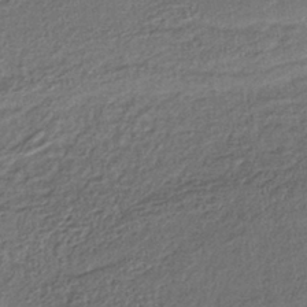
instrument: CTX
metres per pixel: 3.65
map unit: lHb
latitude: -39.5588
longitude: 61.7478
